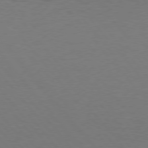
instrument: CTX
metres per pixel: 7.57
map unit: Hpe
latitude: 75.9339
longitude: -144.6868
